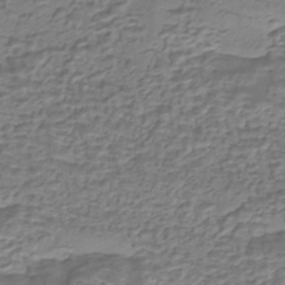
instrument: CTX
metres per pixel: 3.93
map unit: eHh
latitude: -43.5210
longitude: 120.3117
